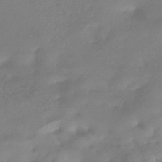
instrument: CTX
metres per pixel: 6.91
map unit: HNhu
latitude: -42.7085
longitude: 92.0850
